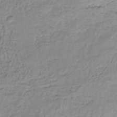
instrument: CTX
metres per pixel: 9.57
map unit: eHh
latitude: -45.8233
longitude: -28.4034
